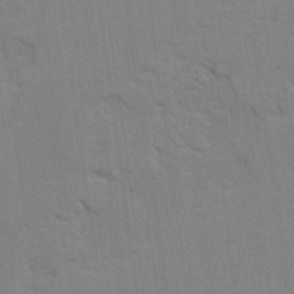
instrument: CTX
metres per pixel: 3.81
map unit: Ave
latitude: 23.5182
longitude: -130.3279
